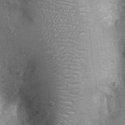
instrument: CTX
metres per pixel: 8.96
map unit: Ht
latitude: -3.7288
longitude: -15.9717
